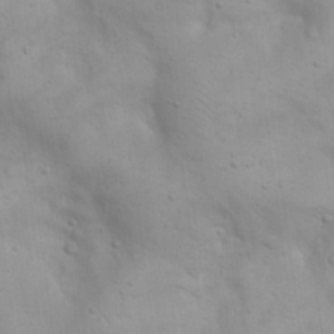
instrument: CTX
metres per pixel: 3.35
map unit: eHh
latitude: 20.6491
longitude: -61.5938
